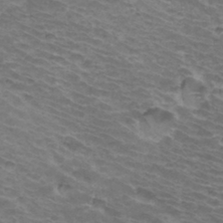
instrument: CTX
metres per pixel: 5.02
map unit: Hto
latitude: 33.3860
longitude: -41.3859
